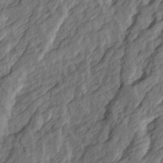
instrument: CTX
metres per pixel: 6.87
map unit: Ave
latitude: 15.1593
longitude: -137.0459
